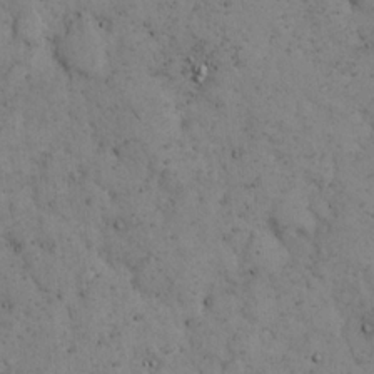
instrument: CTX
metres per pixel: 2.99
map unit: eHh
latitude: 15.5372
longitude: -63.8395
